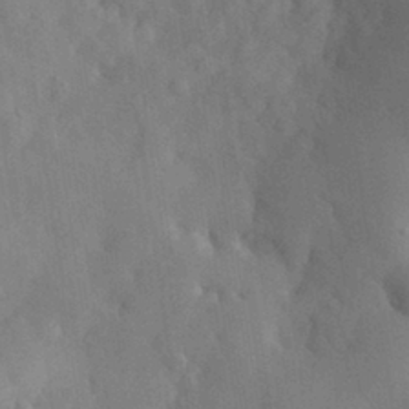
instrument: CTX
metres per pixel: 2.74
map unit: eHh
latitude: 30.5924
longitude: -72.5546
